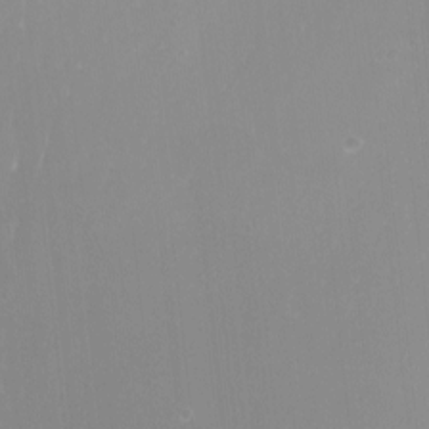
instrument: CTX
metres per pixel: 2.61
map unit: Nhu
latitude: -12.4818
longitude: -67.7260
